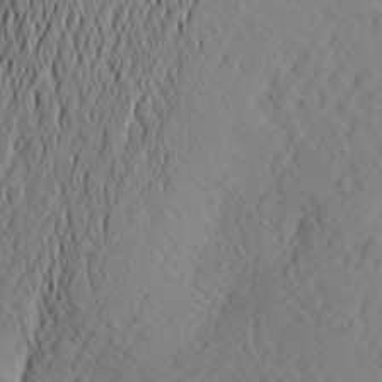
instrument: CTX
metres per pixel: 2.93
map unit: Aa
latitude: 26.9136
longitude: -144.5734
